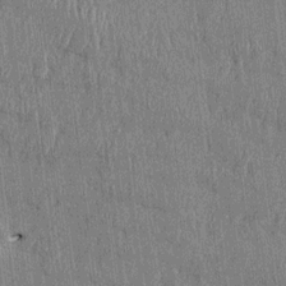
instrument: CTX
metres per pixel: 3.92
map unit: HNhu
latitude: 1.8772
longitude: -5.5371
